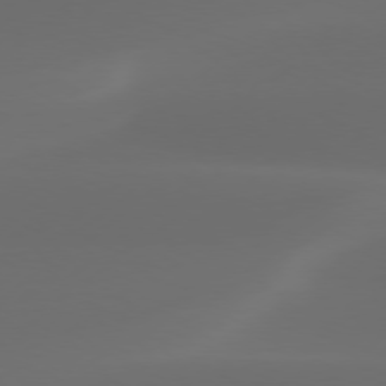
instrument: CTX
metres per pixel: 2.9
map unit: Hpe
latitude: 76.4979
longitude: -130.2901
